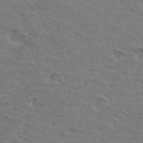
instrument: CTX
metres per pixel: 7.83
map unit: Hto
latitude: 33.3104
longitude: -45.6316
